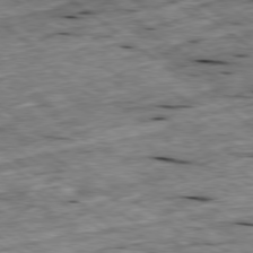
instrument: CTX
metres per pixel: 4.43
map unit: Ap
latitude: -79.2565
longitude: -88.2712
